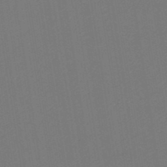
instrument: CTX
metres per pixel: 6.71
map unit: eHb
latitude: -49.2376
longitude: 84.1794
